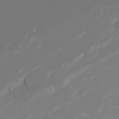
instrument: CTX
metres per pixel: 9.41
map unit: Nhu
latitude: 22.2711
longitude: -63.6883
